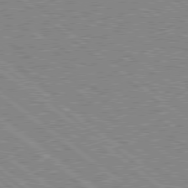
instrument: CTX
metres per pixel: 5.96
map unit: Hpe
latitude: 78.6680
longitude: -168.9136
